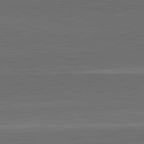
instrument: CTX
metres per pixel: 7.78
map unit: lApd
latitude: 83.6693
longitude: -132.8380
